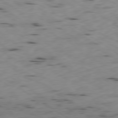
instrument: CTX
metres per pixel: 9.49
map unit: Ap
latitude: -79.7855
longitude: -101.2348
